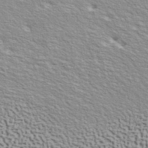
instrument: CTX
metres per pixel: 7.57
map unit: ANa
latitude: 40.9891
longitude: 29.5588
